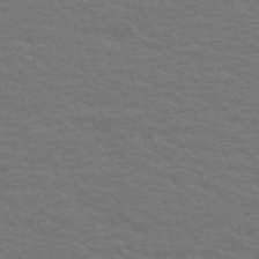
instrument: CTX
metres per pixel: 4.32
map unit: eHh
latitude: -51.6533
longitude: -23.9339
